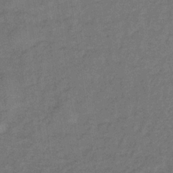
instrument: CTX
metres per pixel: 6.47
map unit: lHb
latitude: -33.1054
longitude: 66.7463
